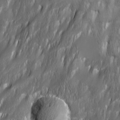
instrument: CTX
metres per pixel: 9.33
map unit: Ave
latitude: 15.9528
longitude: -135.2159
